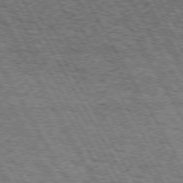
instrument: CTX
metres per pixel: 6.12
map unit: Hpe
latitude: 73.0648
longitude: -125.4615
